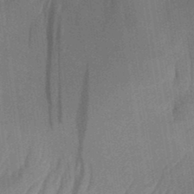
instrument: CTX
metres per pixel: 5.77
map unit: Aa
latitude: 30.0255
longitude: -141.8016
